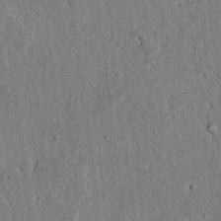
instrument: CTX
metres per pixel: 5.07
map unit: lAvf
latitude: 5.1403
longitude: 169.4265
